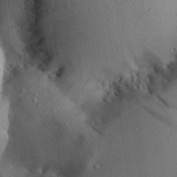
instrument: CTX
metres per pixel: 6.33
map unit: Aa
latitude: 27.8961
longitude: -134.7246
